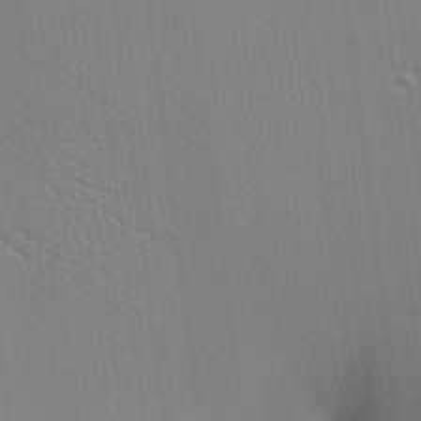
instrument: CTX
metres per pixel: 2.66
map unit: Nhu
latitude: 0.1011
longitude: -78.4223
